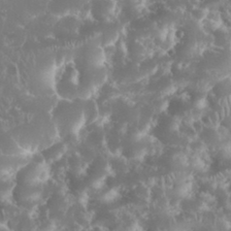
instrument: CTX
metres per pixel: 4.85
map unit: eHh
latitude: 34.2144
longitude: -63.0648
